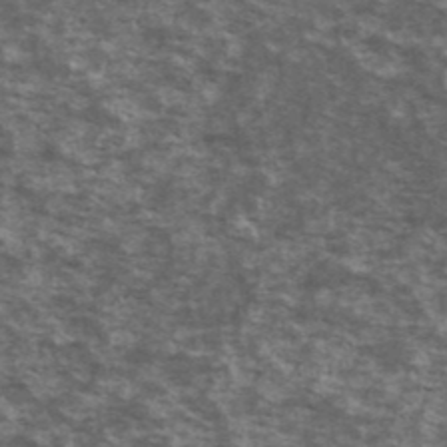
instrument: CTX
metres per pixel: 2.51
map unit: Ave
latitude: 40.3656
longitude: -110.1578
